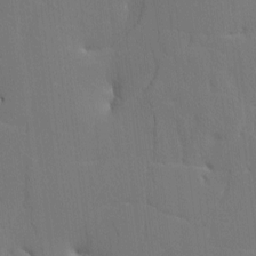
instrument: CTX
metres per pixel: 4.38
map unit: Nve
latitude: -8.4629
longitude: 175.5966
